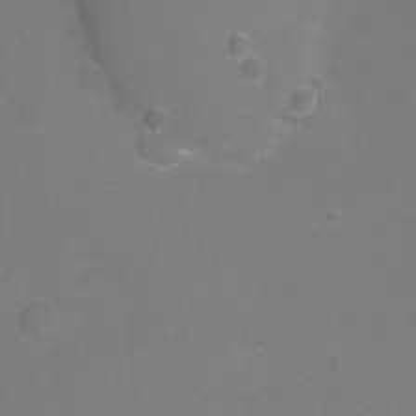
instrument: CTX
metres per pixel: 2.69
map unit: Ht
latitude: 1.8394
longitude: -33.4049
